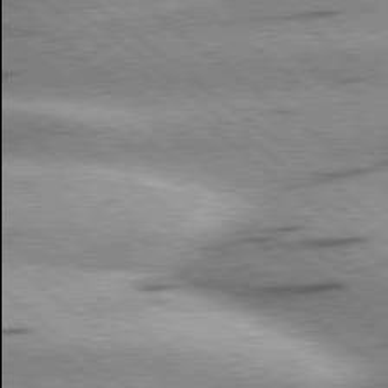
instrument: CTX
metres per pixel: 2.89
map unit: Hpe
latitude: 78.6113
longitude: -153.9906
